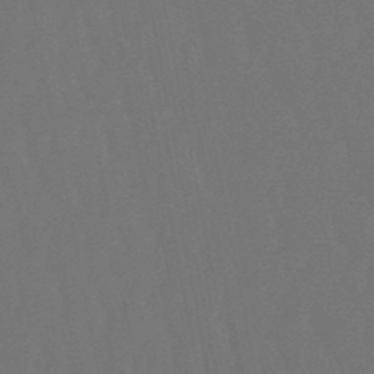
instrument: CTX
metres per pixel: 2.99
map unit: lHb
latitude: -47.9556
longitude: 80.3118
